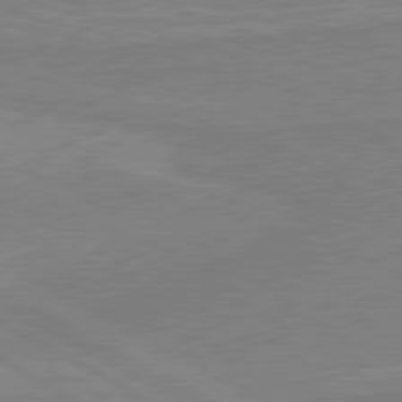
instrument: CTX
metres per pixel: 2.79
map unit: lApd
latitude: 80.3656
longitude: 168.0850
